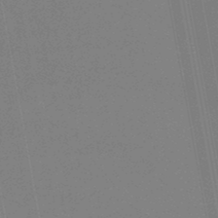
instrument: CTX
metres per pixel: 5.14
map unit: lHb
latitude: -47.4643
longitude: 68.2739
